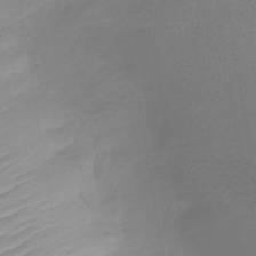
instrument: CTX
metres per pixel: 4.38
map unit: lHb
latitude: -40.3306
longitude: 65.8423
